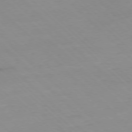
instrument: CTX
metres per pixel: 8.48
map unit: Ap
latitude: -77.3699
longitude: -90.7057
